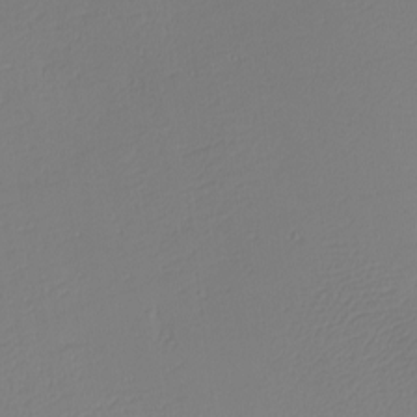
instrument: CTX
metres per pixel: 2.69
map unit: Nhu
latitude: -4.5762
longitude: -81.4048
